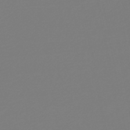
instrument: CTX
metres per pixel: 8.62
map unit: HNb
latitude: -46.3873
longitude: 55.2754
